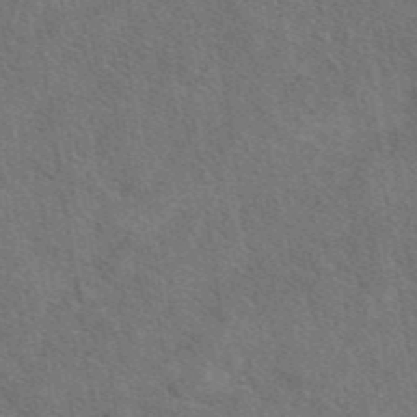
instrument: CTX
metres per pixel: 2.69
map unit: eAb
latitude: 43.3104
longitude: 110.5384
